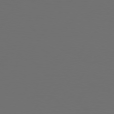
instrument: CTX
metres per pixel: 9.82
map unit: Hpe
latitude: 74.6491
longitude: -125.6693
